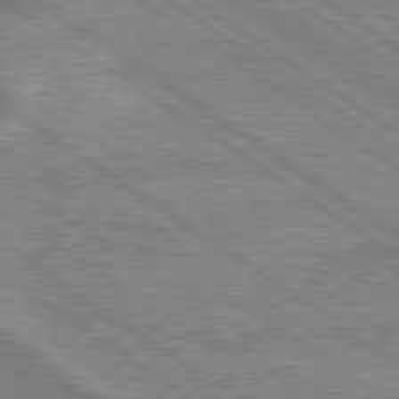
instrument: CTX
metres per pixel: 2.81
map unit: lApd
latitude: 79.2537
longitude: -170.0255
